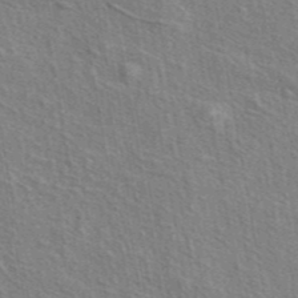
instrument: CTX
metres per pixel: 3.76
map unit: eAb
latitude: 43.5371
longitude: 113.8800
